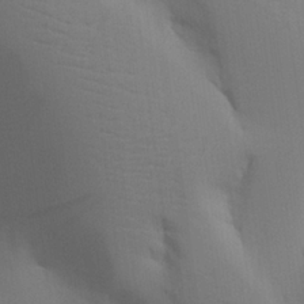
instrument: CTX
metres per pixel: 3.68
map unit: Aa
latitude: 25.7638
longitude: -129.8583
